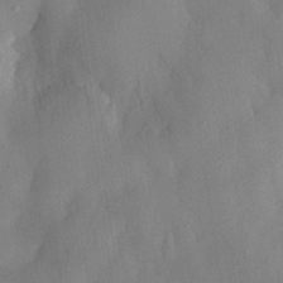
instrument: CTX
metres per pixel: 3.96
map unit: eHh
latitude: 28.3845
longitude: -77.3103
